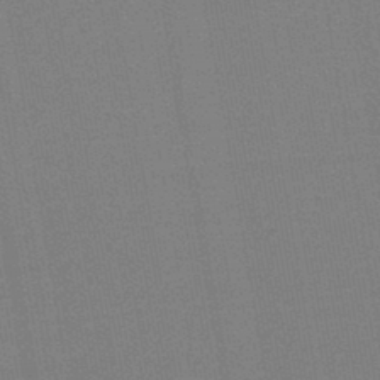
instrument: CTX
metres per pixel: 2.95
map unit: HNb
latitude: -44.5196
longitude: -41.6315
